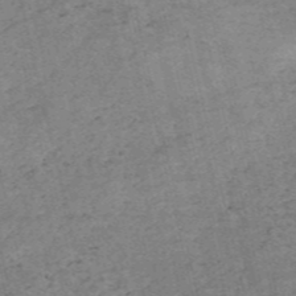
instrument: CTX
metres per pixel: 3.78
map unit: HNb
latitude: -54.7652
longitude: -42.4034
